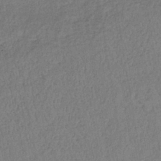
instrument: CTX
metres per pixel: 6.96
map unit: lHb
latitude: -39.5966
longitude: 72.9919
